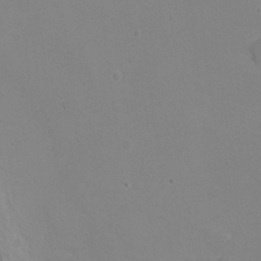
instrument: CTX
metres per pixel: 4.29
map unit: Ht
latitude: 1.2348
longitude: -33.9528
